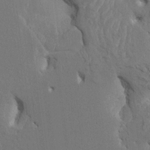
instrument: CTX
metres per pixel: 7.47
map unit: HNhu
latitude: 4.3467
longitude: -7.6883
